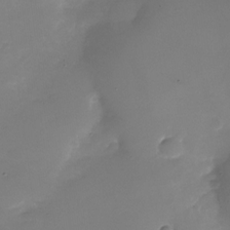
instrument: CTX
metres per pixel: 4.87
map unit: Nhu
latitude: -28.6330
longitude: -66.3278
